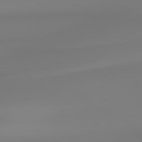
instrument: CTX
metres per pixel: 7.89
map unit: lApd
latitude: 78.9514
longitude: -143.2159
